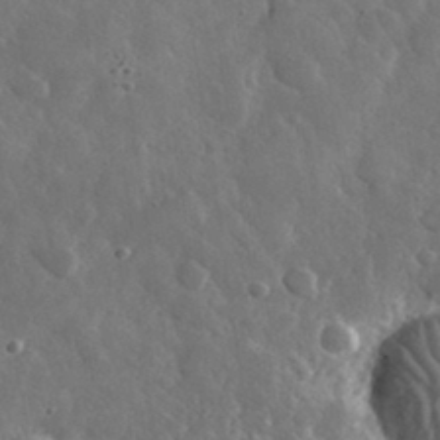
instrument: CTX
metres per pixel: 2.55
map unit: lHvf
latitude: 34.1577
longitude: -87.5560
